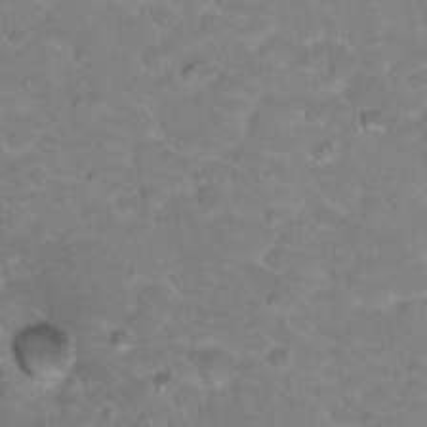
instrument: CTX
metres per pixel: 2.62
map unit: Hto
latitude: 18.2522
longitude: -35.5371
